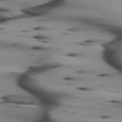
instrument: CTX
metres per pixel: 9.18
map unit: lApd
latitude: 75.0270
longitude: -64.9703
